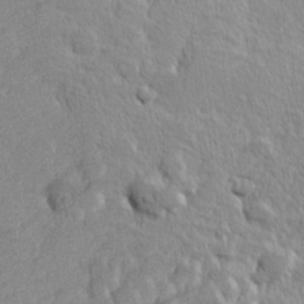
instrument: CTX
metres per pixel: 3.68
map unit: Hve
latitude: 24.5734
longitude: 144.3306
